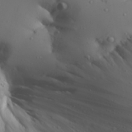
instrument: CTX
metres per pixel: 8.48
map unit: Aa
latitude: 31.3860
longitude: -132.7813
